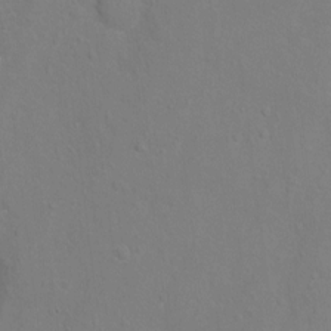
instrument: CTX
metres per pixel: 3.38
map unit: Hto
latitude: -6.1983
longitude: -35.4237
